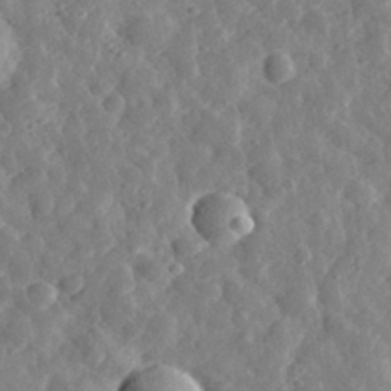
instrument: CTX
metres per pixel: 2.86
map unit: eHh
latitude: 33.2348
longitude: -78.6302
